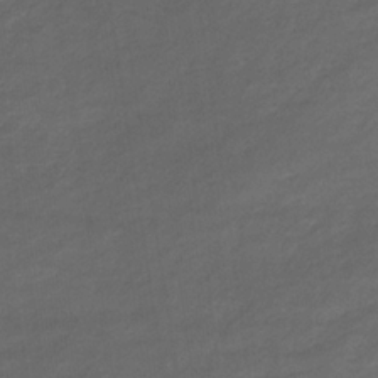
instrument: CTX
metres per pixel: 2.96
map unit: eHb
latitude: -33.2754
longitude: 68.5384
